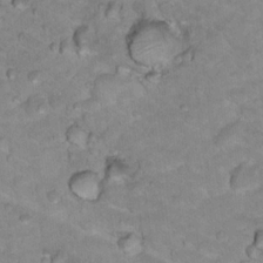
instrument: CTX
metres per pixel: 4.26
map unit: Hto
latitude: 17.8961
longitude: -35.4804
